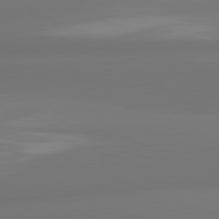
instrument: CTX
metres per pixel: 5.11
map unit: lApd
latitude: 80.7624
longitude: -164.2900
